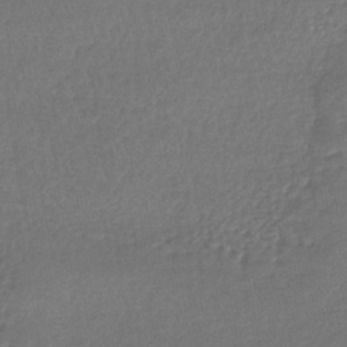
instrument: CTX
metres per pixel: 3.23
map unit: lHb
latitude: -41.3132
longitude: 69.3320
